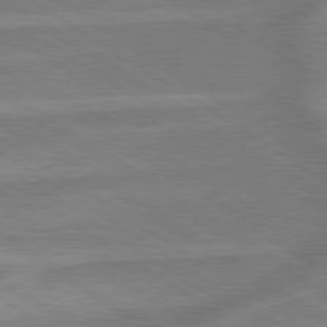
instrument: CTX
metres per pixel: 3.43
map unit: lApd
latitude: 79.6127
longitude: -172.4978
